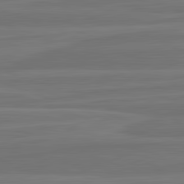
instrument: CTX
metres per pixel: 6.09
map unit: lApd
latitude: 82.4034
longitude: -175.1592
